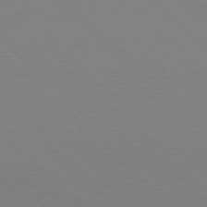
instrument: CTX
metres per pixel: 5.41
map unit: Ap
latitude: -78.2739
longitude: -91.5938
